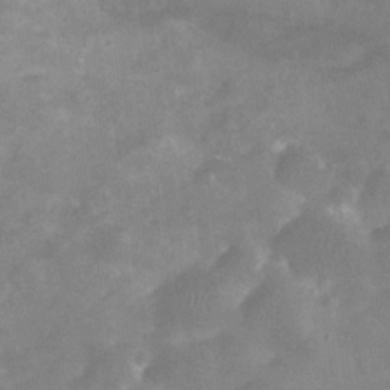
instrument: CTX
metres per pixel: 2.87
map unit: Nhu
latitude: -16.5952
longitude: -56.8191
